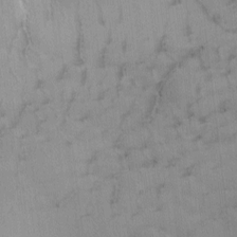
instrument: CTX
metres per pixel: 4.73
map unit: Ave
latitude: -9.7666
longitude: -122.8191
